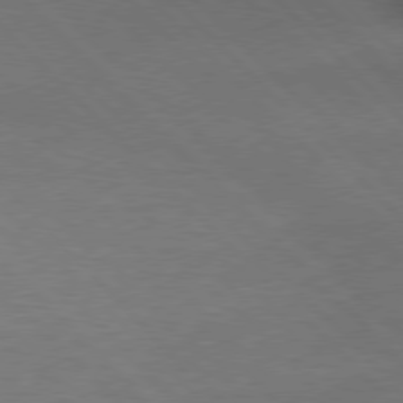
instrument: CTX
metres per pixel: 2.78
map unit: Hpe
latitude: 77.0269
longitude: -156.2522
